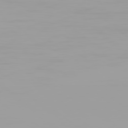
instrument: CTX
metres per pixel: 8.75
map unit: Hpe
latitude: 77.8583
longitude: -142.1200
